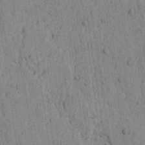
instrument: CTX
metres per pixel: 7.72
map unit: lAvf
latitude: 5.6127
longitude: 164.7463
